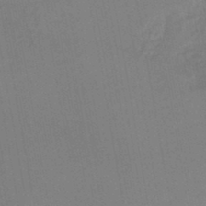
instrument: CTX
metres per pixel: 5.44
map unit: lHb
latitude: -44.5007
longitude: 76.6330
